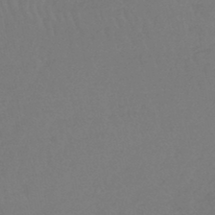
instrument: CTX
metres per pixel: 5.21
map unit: lHb
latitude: -45.2376
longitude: 69.5021
